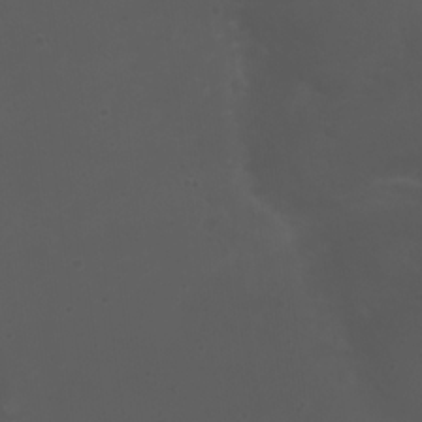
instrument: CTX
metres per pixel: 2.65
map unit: Nhu
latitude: 22.1956
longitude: -64.1389
